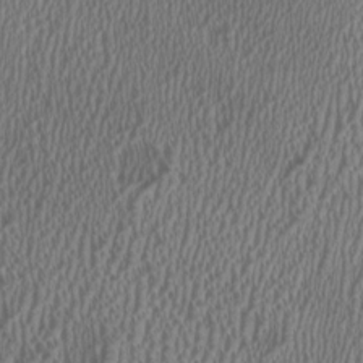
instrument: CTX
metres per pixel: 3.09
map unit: HNhu
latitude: 0.0255
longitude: -0.2144
